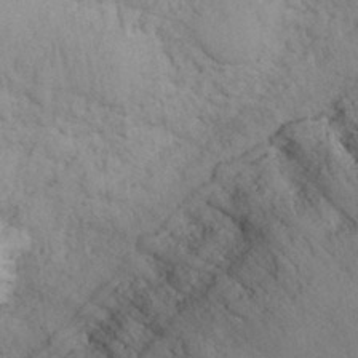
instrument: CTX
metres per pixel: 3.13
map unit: eHh
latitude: 32.1389
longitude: -67.1025
